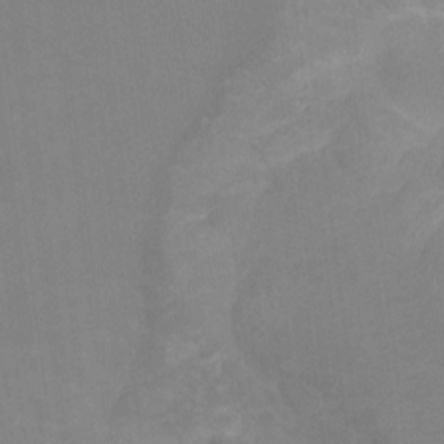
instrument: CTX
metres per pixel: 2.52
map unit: Hto
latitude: -11.1053
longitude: -40.2144
